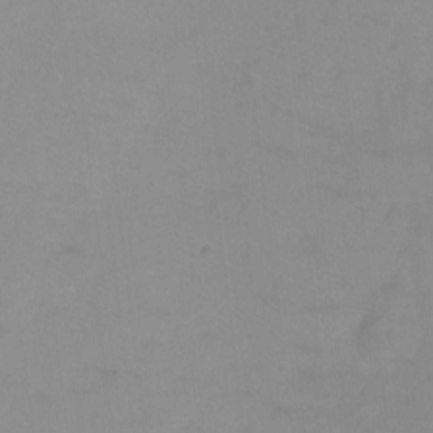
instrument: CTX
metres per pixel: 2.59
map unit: Ht
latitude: -8.9731
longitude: -35.5371
